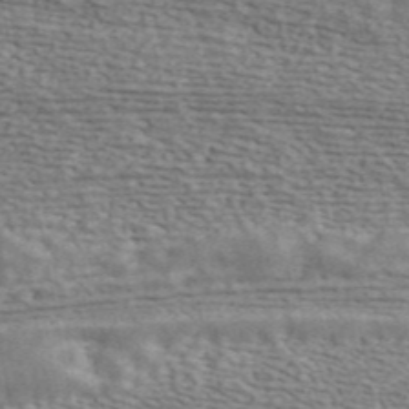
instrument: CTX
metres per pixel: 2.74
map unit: ANa
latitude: 44.7057
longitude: 45.4077
